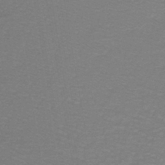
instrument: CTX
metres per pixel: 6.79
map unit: lHb
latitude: -41.9178
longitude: 56.6707
